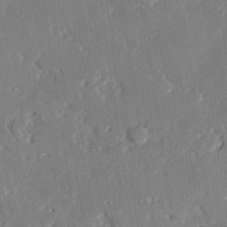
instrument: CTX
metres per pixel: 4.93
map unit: eHh
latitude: 28.2711
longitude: -82.0255
